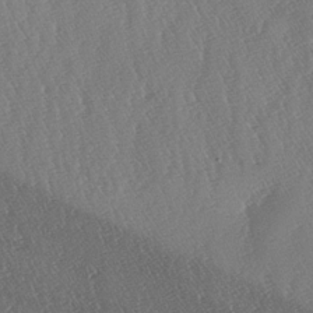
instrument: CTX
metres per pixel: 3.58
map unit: lAa
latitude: -7.5210
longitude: -129.2726
